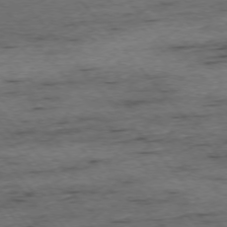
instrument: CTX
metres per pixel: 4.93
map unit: Ap
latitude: -75.7856
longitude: -90.3656
